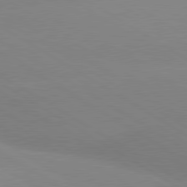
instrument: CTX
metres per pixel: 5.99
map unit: lApd
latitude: 80.2145
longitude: -152.3845
